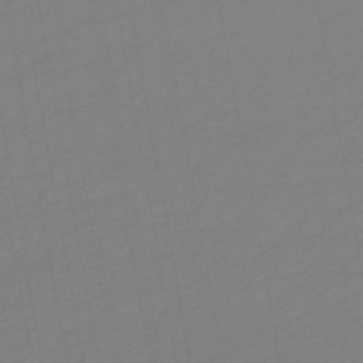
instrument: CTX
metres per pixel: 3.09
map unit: HNb
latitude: -48.4818
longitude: 59.4265
